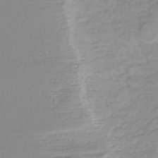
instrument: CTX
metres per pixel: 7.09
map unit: lHb
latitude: -39.2187
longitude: 71.4266
